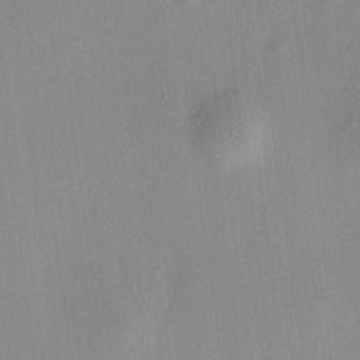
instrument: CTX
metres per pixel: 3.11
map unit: HNhu
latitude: 7.6694
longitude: 12.4629
